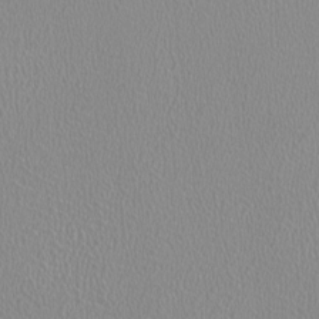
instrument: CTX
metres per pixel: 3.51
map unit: HNhu
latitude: -1.5777
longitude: -0.9136
